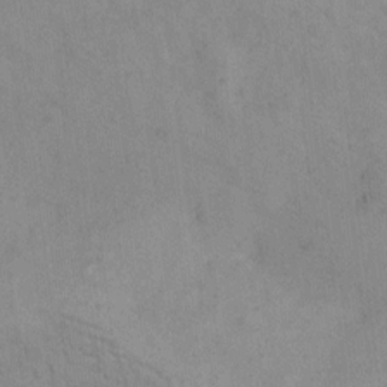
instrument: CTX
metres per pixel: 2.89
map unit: eHh
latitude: 8.1956
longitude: -63.1592
